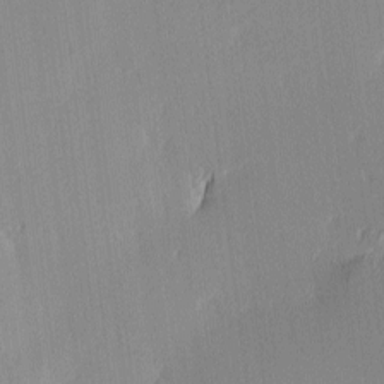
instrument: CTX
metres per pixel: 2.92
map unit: Ave
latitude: 3.1781
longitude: -114.0633
